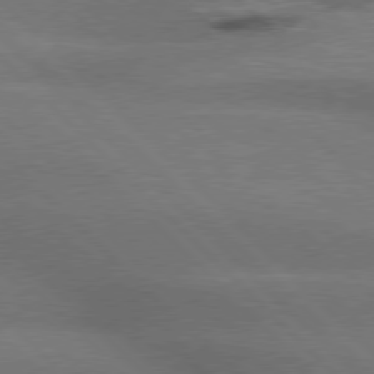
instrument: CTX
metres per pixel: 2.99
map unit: Hpe
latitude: 77.4615
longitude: -156.0255
